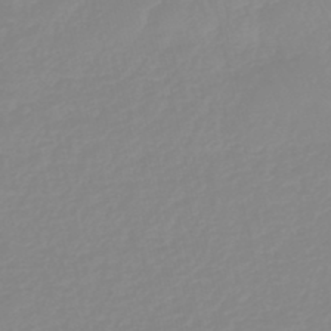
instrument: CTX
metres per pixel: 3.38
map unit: eHb
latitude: -44.9542
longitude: 81.1809
